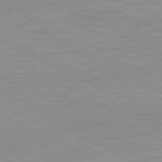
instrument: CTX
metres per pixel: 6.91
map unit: Ap
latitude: -82.1984
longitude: -72.3846
